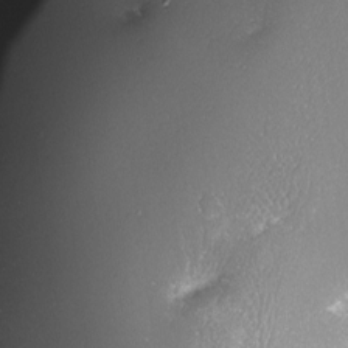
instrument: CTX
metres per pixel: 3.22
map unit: lHvf
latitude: -15.1054
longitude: -100.1767
